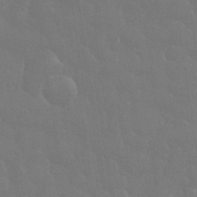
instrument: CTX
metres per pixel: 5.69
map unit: eHh
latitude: 33.3293
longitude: -60.1578
